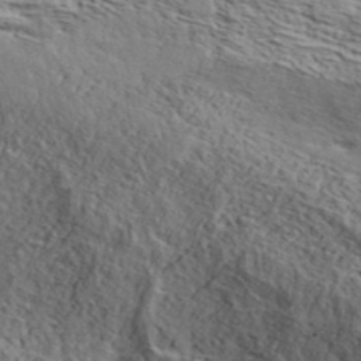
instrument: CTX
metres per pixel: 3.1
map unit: ANa
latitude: 41.7828
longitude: 49.4455
